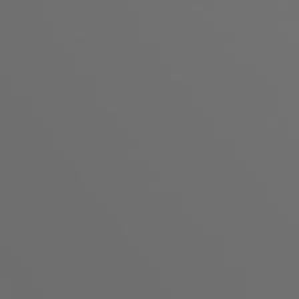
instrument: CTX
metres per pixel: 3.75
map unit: Hpe
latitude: 75.1403
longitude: -126.8380
